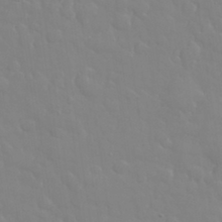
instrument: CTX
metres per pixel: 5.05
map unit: eHh
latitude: 32.7057
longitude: -60.4223
